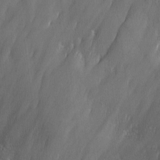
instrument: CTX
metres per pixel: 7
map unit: Ave
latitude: 9.9339
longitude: -105.4994
